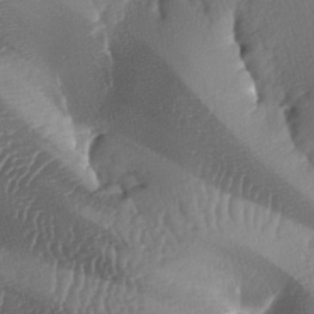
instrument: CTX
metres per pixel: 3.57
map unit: lAa
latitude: -7.1431
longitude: -129.3104
